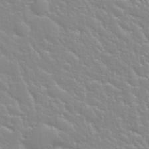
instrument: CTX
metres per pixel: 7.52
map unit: Nhu
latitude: 28.7624
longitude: -54.5735
